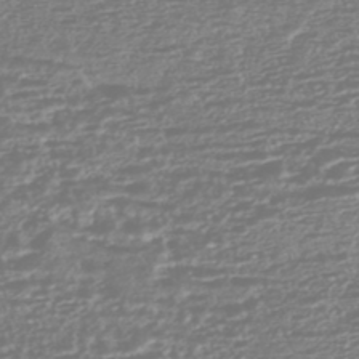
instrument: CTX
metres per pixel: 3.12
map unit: HNhu
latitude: -45.4265
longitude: 100.8785
